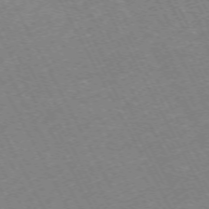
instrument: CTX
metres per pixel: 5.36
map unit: Hpe
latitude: -71.4643
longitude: 9.7666
